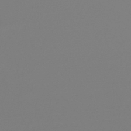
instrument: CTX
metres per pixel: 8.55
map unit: lHb
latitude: -45.8611
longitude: 75.7289
